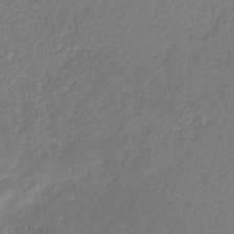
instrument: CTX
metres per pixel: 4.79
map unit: eHb
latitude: -31.1431
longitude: 67.1809
